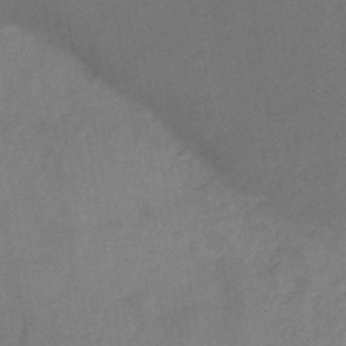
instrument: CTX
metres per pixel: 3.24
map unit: HNb
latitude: -44.6707
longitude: -38.3467
